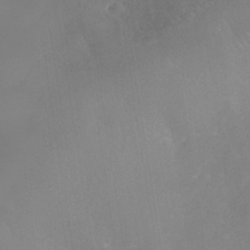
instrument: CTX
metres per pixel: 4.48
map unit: Nhe
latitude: -37.0486
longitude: -113.2726
